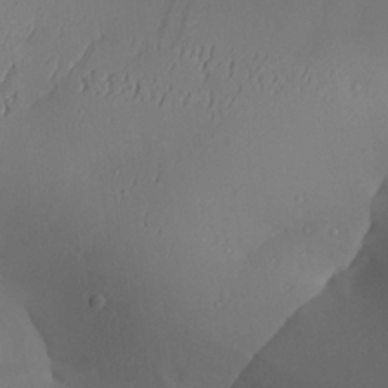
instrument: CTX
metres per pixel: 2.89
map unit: Aa
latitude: 25.2159
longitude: -128.3845
